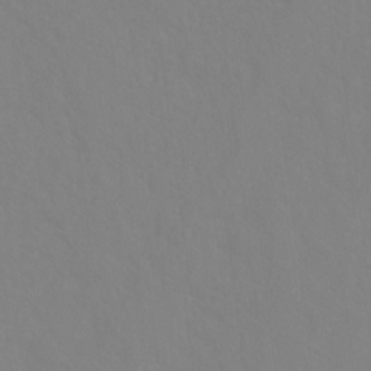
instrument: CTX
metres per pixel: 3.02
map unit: Ht
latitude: -9.4076
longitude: -34.9324
